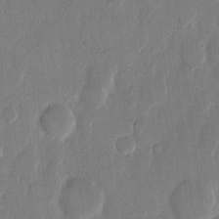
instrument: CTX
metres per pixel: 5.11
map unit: eHh
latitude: 13.1970
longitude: -68.8191
